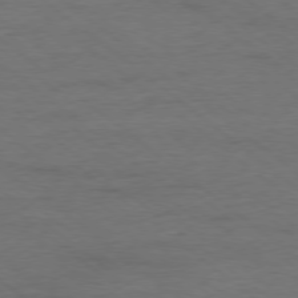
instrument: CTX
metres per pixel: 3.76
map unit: Ap
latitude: -78.4251
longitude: -92.4412
